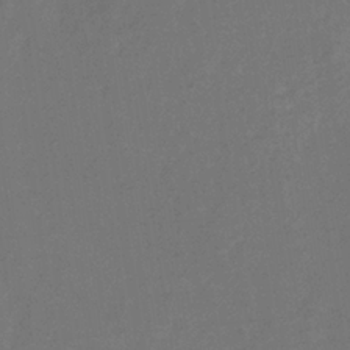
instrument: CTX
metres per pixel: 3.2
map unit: eHb
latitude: -34.4251
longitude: 75.0865
